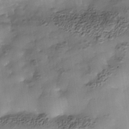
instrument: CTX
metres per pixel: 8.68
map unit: Nhe
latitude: -38.1228
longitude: -117.3293
